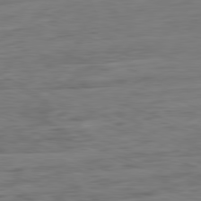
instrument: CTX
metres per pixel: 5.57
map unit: Ap
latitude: -81.6722
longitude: -78.4223
